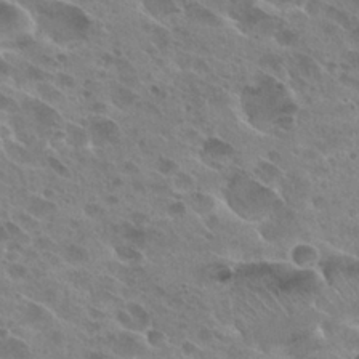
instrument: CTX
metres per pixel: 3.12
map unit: Hto
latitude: 26.4223
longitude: -40.4034
